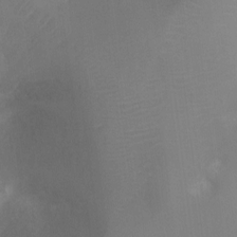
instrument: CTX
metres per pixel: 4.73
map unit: Ht
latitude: -8.5385
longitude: -24.6112
